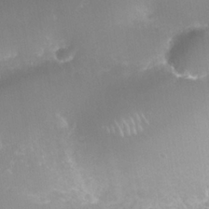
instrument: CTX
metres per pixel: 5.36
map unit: Nhe
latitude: -37.6344
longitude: -113.5371
